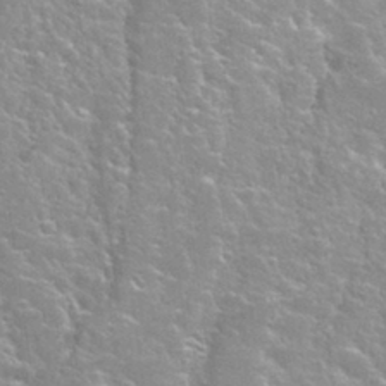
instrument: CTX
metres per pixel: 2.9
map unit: Nhu
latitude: 28.1200
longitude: -51.4615
